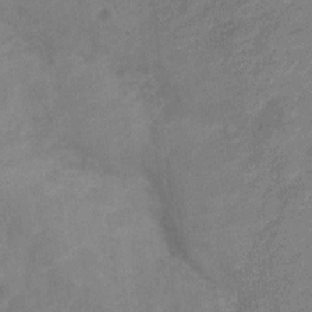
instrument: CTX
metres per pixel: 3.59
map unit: Nve
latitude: -18.4251
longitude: 108.3495
